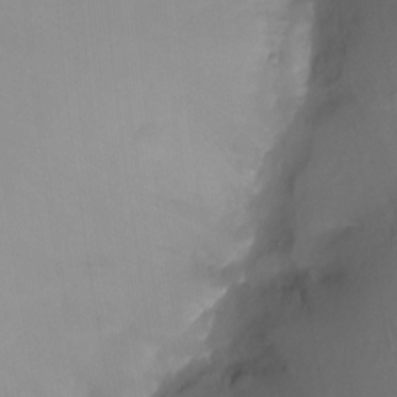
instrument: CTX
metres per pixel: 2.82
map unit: Ht
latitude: -16.4062
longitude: -41.8772
